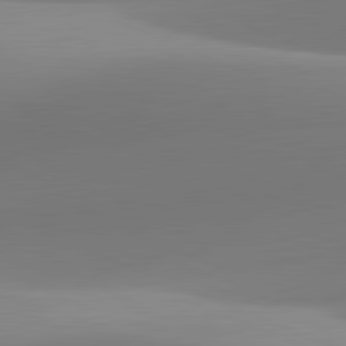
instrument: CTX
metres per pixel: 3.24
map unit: lApd
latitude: 81.7072
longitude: 142.0661
